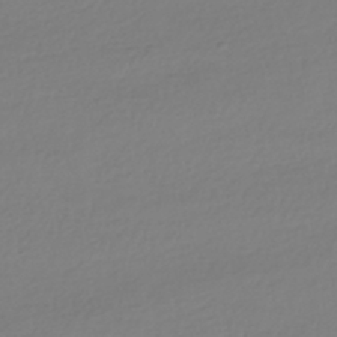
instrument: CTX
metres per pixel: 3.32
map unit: HNhu
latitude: -42.0283
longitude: 96.8408
